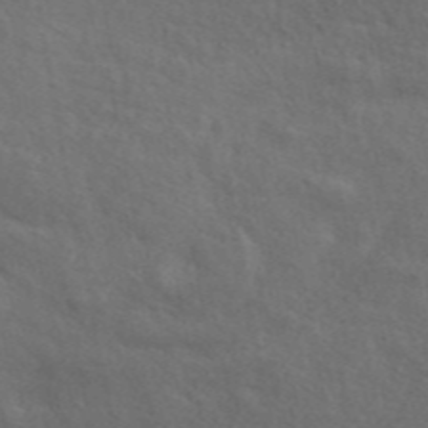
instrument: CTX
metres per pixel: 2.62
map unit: ANa
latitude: 48.3278
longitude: -74.7813
